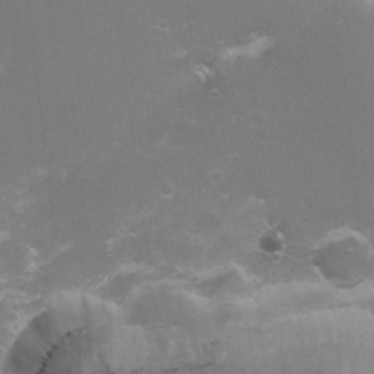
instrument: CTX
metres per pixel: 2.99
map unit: eHh
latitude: -5.6533
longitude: -78.8002
